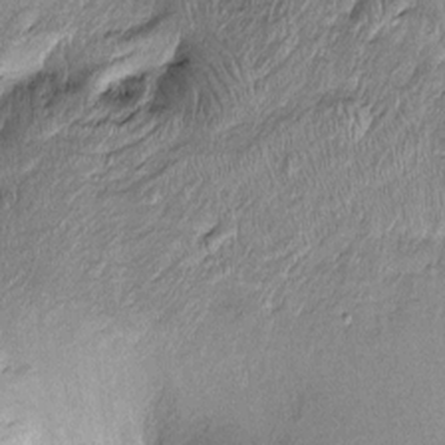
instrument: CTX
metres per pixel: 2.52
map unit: Htu
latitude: -5.9178
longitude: 159.2187
